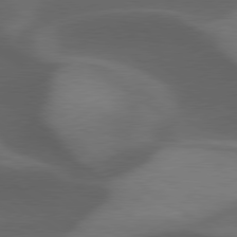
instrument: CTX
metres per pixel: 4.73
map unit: lApd
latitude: 79.2537
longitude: -50.3845
